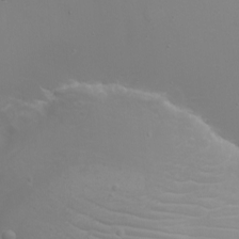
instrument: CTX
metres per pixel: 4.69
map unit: eHh
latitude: -6.4062
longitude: -79.3293
